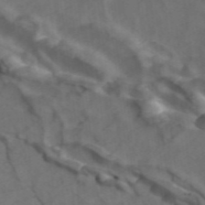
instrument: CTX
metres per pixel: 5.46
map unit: ANa
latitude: 43.8772
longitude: 26.1416
